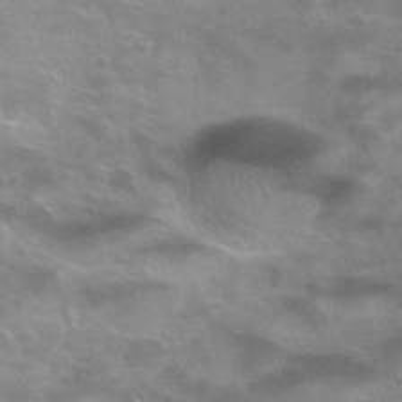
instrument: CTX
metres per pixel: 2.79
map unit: Hto
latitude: 30.5357
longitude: -47.4805
